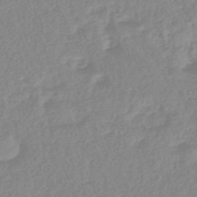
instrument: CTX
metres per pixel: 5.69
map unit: eHb
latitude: -45.6155
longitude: 85.4643
